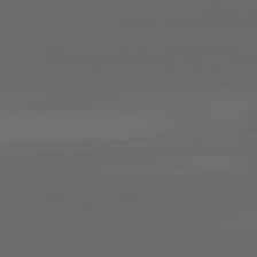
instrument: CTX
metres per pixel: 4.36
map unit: lApd
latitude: 82.0633
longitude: -168.9703
